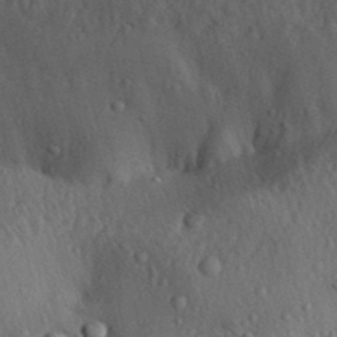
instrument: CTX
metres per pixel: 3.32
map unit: Aa
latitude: 31.1404
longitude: -134.4979
